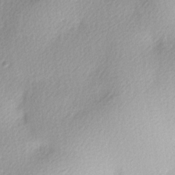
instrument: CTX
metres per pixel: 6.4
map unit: lAa
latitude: -5.5021
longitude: -122.3278
